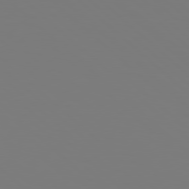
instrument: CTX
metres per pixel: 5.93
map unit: Hpe
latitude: 78.2145
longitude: -162.5546
